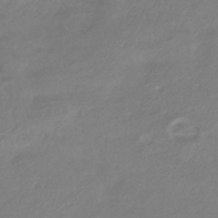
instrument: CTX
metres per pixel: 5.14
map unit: HNhu
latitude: -42.0283
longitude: 92.0850
